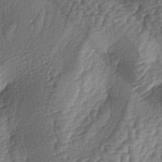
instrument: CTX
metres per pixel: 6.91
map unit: lAa
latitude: -3.9556
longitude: -127.7072
